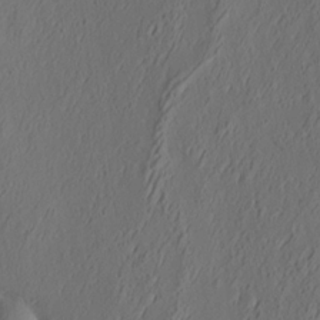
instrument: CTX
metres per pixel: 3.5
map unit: eHh
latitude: 5.0647
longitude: -77.4993
